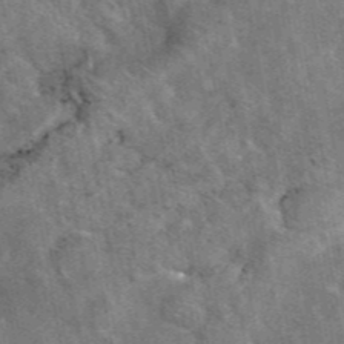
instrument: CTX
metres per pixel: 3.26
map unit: eAb
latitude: 45.4615
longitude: 120.9541
